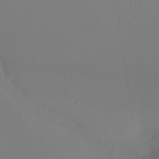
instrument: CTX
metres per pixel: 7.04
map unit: Htu
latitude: -15.0676
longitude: -46.9325
